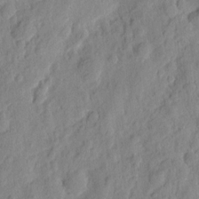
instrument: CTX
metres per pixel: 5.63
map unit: eHh
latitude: 7.9150
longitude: -75.0458
